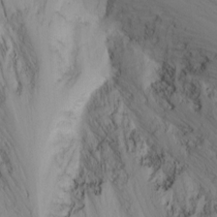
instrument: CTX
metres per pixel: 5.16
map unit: Nhu
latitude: -7.1431
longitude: -65.2915
